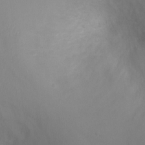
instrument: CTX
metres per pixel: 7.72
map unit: Ht
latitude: -0.3118
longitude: -18.4790
